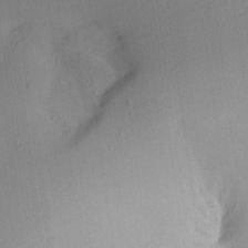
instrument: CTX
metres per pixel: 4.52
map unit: Aa
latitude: 20.9514
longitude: -146.8947
